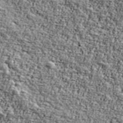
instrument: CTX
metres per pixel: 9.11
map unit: Ave
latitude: 41.9528
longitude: -111.0459
